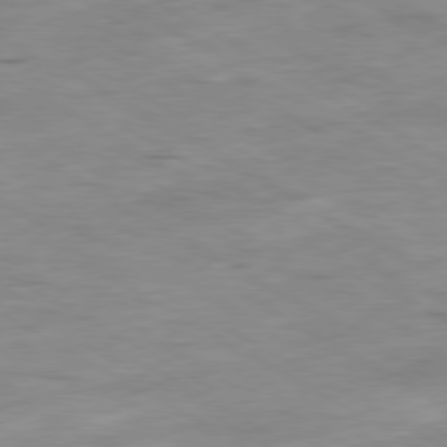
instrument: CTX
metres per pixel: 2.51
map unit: Ap
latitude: -80.3873
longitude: -74.0444
